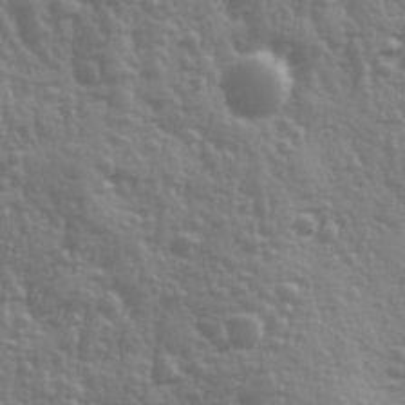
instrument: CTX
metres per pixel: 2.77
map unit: Ave
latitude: 12.3656
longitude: -103.6127
